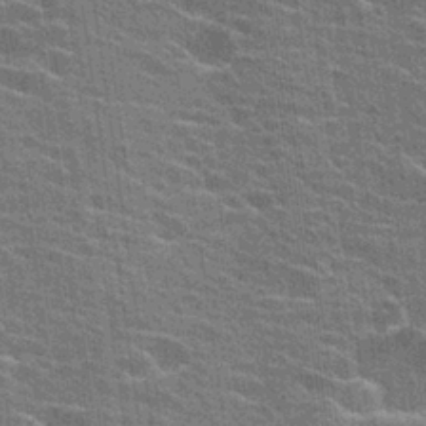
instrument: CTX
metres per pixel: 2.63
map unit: Hto
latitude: 24.1388
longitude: -43.1403
